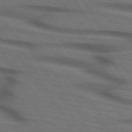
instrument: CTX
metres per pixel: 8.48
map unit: lApd
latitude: 73.4805
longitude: -73.7639
